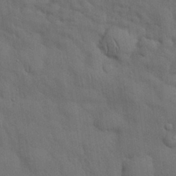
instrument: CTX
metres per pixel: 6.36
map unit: Nhu
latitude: 27.7261
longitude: -69.3482
